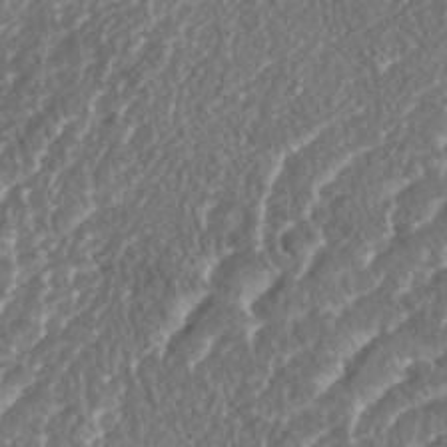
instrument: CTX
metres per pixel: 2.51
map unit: eHh
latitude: 37.3104
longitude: -138.8380
